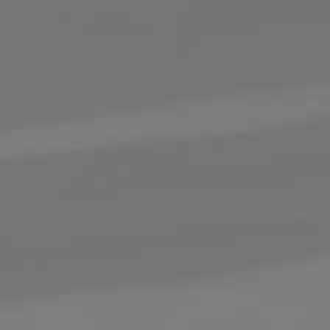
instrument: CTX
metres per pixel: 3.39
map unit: lApd
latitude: 82.3278
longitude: 154.0472
